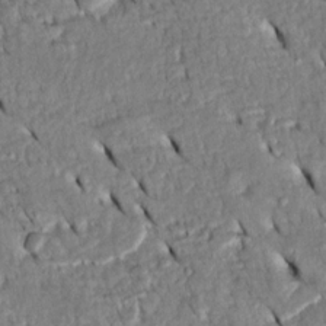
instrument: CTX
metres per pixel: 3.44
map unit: Htu
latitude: -5.3131
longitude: 153.5966
